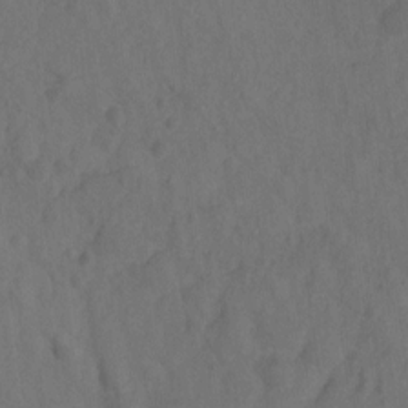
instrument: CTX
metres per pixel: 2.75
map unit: Hto
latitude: -10.2551
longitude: -36.3656
